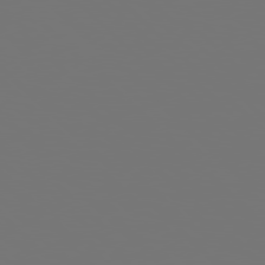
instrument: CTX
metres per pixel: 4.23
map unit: Hpe
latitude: 77.8016
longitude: -176.5734
